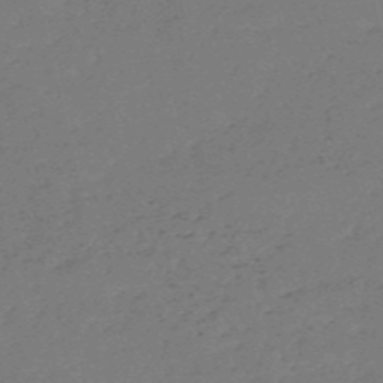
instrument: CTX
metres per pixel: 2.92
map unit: HNb
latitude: -54.9542
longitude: -39.4804
